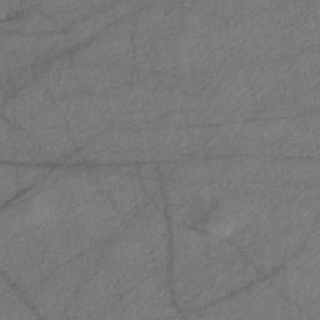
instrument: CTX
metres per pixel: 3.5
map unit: eHh
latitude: -41.5588
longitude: 119.7856
